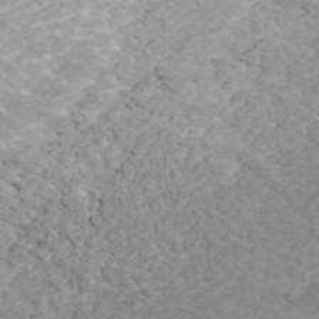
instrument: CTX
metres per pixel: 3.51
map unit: ANa
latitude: 42.0444
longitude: 28.7841
